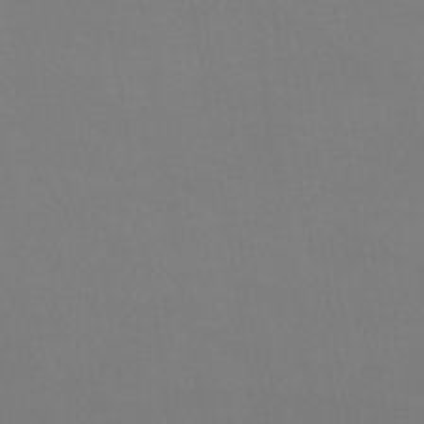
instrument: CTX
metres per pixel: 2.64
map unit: lHb
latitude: -38.5574
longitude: 74.4440
